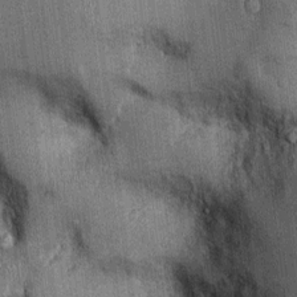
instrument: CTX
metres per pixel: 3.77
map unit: Ht
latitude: -2.8974
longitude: -12.9703
